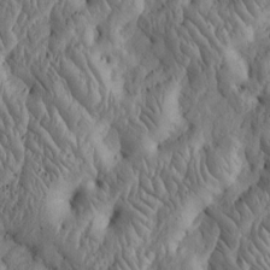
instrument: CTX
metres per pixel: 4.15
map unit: Htu
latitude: -3.6343
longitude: 158.3873
